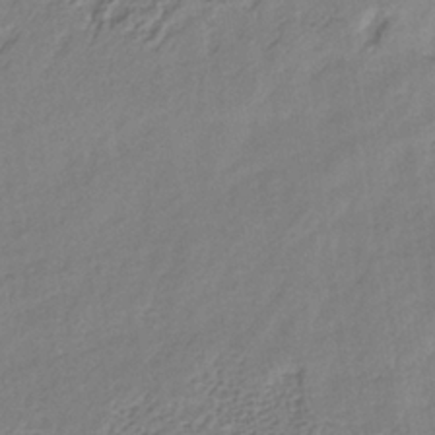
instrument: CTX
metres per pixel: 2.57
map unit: lHb
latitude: -34.1984
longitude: 64.5385
